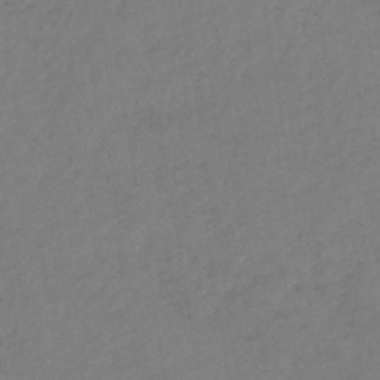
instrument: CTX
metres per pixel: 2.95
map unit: lHb
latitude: -37.6910
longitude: 69.1431
